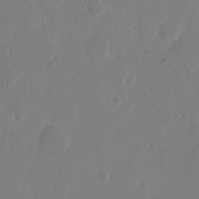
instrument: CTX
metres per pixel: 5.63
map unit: eHh
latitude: 10.3845
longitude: -67.8583
